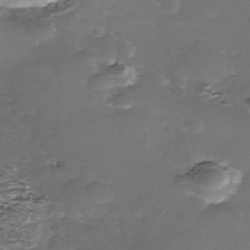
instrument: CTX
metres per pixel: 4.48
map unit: Nhe
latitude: -39.3510
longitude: -116.5357
